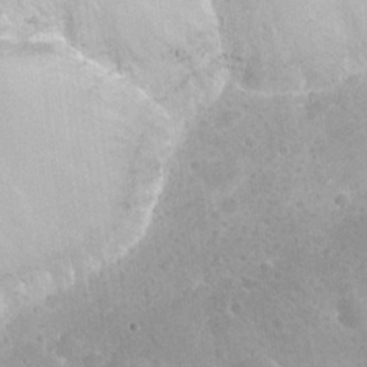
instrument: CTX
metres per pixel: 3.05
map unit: Nhu
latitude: 26.5168
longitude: -55.5182
